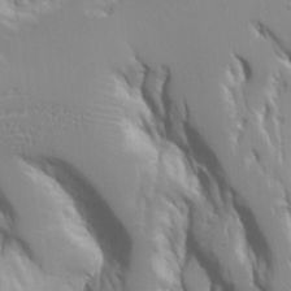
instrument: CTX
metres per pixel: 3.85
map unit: Aa
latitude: 20.5357
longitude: -124.3278
